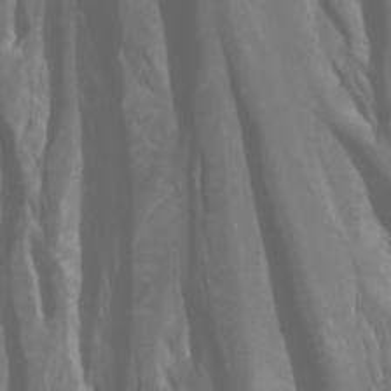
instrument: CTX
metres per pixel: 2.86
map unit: Htu
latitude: -0.7275
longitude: -76.4979
